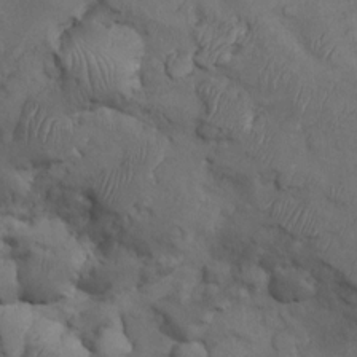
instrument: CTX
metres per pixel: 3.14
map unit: Nhu
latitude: 9.0270
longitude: -25.0836
